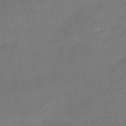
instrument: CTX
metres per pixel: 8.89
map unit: HNhu
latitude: -42.8596
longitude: 90.1984
